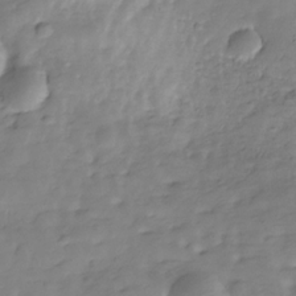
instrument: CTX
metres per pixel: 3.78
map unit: Hve
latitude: -29.4832
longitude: 91.8801
